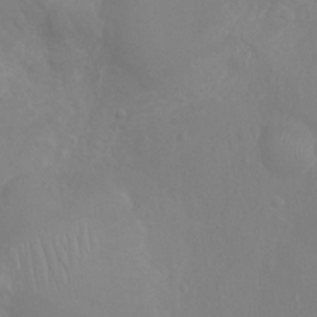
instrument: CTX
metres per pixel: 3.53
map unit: Ht
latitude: -9.1620
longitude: -20.7247
